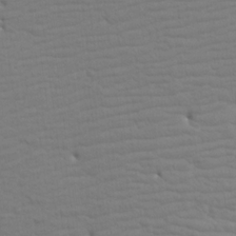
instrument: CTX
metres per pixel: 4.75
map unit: Aa
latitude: 15.5560
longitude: -141.2725
